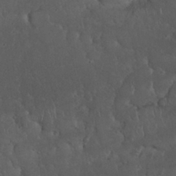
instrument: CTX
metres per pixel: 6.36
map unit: Nhu
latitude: 28.4223
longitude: -67.7638
